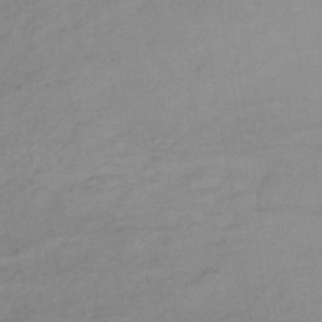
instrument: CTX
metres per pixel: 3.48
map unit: lHb
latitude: -36.9919
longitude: 70.4818
